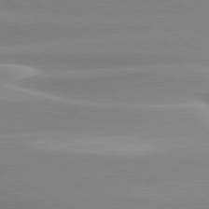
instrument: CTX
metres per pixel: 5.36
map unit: lApd
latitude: 79.6127
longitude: -115.1025
